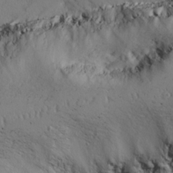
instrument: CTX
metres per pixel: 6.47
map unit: Ave
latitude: 11.7261
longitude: -101.4427
